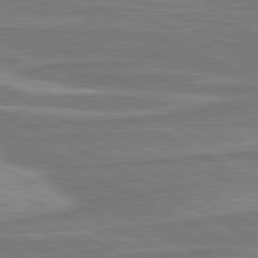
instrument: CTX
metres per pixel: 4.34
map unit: lApd
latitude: 80.8191
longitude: -174.1389
